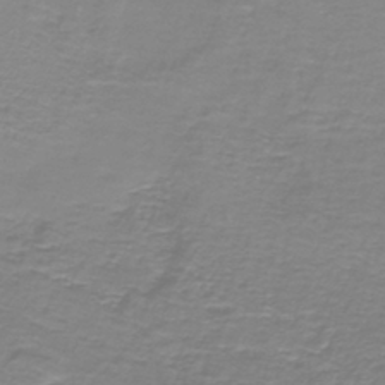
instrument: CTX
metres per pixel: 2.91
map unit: lHb
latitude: -40.9542
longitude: 56.9164
